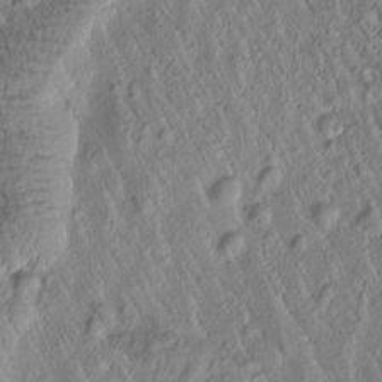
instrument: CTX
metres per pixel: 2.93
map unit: Htu
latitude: -1.5211
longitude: 171.4077
